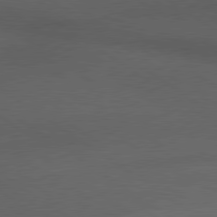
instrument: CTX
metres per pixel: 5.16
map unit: lApd
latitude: 79.8206
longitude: -177.6694
